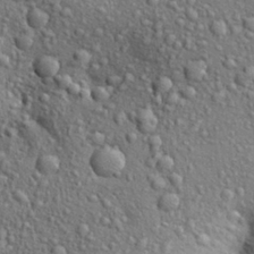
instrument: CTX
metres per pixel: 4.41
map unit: Aa
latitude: 28.2711
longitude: -148.7435
